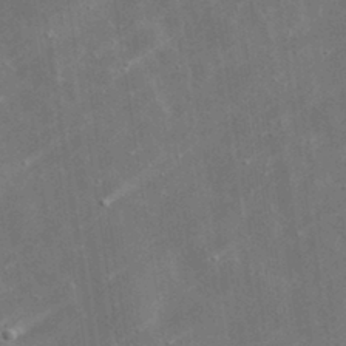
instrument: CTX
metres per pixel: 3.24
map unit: lHvf
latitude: 33.5182
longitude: -92.4412
